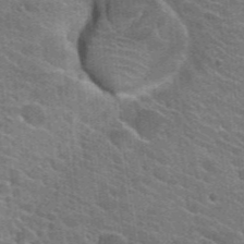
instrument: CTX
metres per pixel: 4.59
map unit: Hto
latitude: 25.0836
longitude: -36.6869
